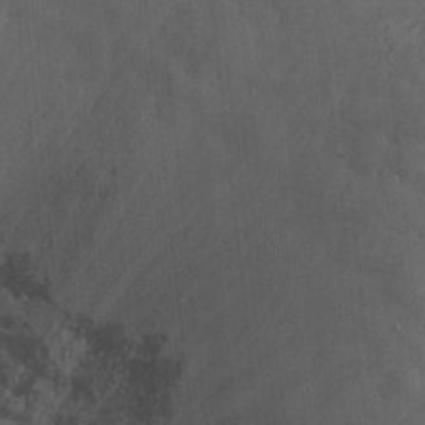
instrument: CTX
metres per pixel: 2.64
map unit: Ht
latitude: 0.9136
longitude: -32.3656
